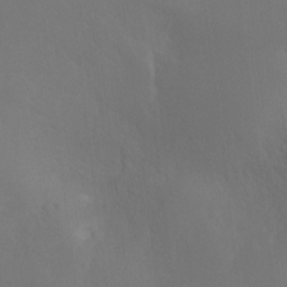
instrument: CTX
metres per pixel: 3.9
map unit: Ht
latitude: -7.5966
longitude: -30.9325
